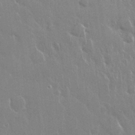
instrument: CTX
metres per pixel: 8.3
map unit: Nhu
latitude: 28.4979
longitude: -62.5168
